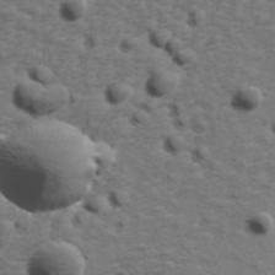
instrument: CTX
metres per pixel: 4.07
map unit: Hve
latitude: 24.1199
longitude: -97.1970
